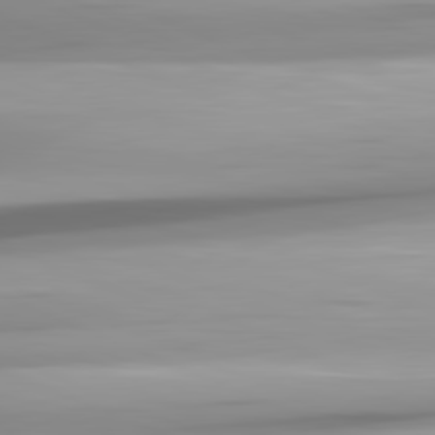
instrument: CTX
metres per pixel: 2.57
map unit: lApd
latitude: 81.7827
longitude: -147.2159
